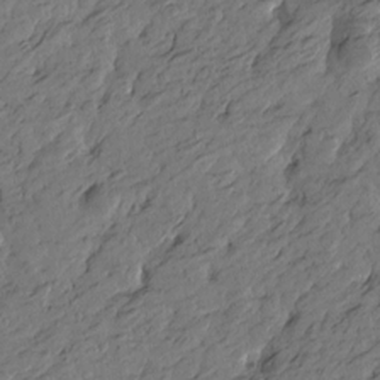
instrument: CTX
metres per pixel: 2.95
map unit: Htu
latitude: -6.0850
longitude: -179.8017
